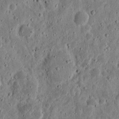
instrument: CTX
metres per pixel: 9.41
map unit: eHh
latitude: 11.2915
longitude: -73.6316
